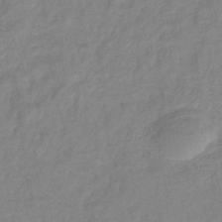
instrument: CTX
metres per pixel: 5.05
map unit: eHb
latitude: -32.5574
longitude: 74.9731
